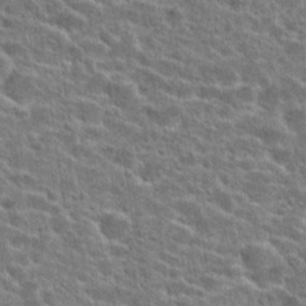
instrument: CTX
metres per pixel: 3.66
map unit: Hto
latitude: 25.5182
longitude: -47.3482
